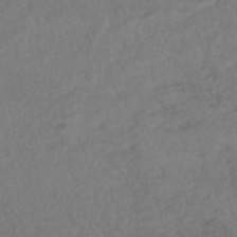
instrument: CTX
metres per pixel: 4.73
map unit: HNhu
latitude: -45.7478
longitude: 97.6911
